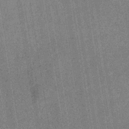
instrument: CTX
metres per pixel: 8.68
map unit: eHb
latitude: -38.5952
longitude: 80.9353
